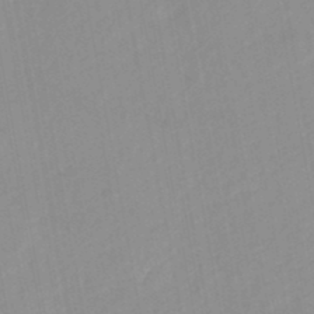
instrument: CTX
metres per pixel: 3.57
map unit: HNhu
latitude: -46.7463
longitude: 93.3321
